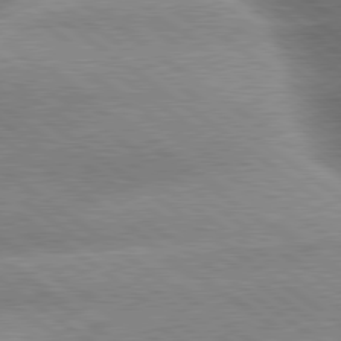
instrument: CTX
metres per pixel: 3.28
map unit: lApd
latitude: 79.9906
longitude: -139.5371
